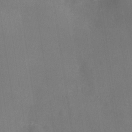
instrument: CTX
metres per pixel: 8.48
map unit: Nhe
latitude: -33.5399
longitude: -87.5371
